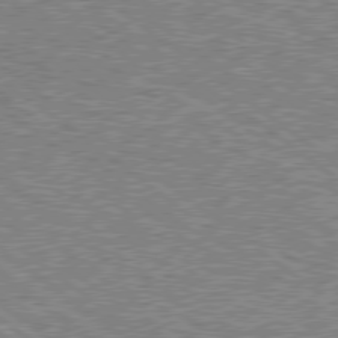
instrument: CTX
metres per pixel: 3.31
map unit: Hpe
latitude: 78.6113
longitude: -169.4427
